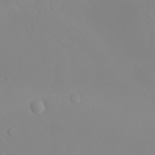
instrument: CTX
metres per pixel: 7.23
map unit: eHh
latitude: -9.2187
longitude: -68.2900
